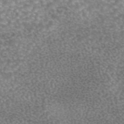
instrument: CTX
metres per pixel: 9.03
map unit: eAb
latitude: 44.5923
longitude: 104.9541
